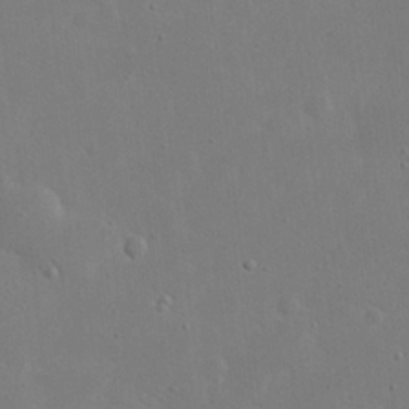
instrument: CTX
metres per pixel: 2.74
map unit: eHh
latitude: 20.2712
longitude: -71.2348
